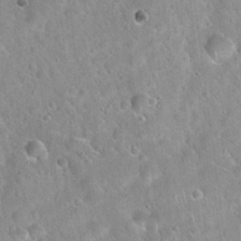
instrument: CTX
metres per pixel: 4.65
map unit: Hto
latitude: 21.8395
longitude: -52.8758
